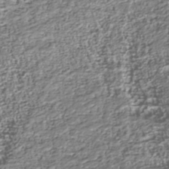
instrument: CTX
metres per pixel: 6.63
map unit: Nhu
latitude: -39.5966
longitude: -82.8002
